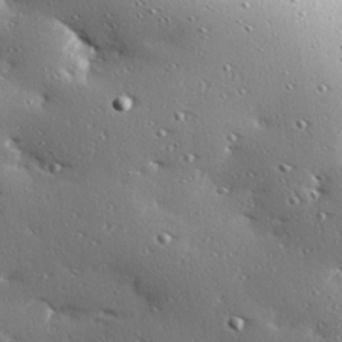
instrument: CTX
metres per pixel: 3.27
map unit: Hve
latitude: 27.3860
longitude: -92.6490
